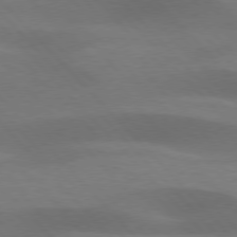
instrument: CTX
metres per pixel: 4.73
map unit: lApd
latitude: 76.6679
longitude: -59.2726
